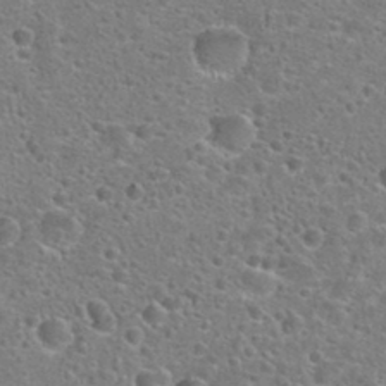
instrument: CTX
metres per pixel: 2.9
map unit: Hto
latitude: 24.1388
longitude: -47.0270
